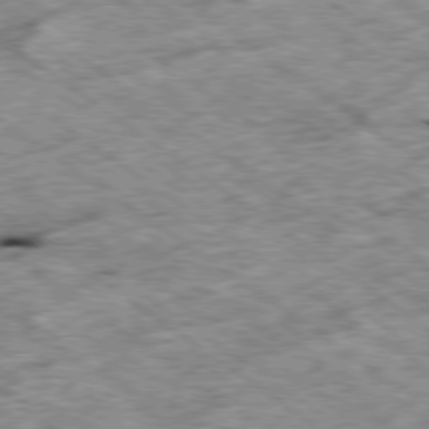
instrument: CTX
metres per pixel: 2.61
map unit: Ap
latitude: -79.6533
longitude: -88.2712
